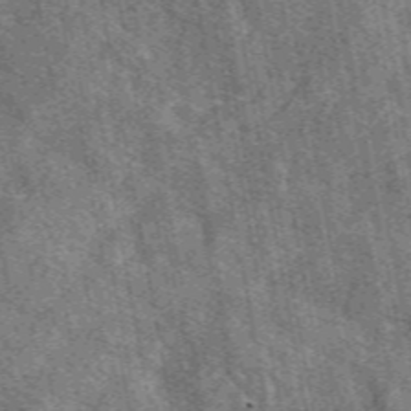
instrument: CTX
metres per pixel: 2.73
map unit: eAb
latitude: 49.9717
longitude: 115.1431
